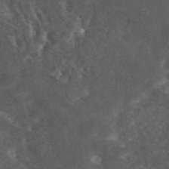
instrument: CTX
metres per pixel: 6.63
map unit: eAb
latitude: 45.5749
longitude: 123.1242
